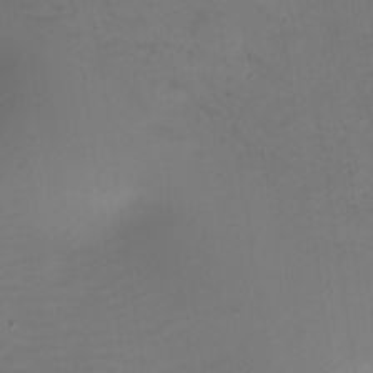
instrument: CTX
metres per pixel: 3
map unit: Nhu
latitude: -12.3684
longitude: -50.1766
